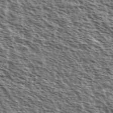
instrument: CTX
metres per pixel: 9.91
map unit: Ave
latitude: 38.0633
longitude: -110.8002
